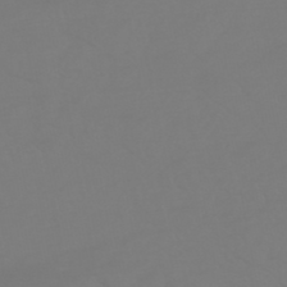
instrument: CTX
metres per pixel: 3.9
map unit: HNhu
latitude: -46.3117
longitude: 90.5763
